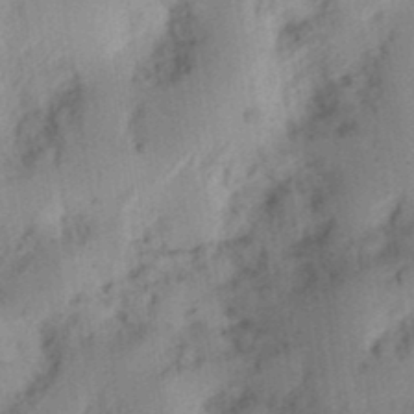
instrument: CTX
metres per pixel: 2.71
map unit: Ht
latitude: 12.7624
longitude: -74.5924
